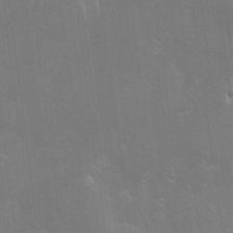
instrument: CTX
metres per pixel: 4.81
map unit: Hve
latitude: -10.5952
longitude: 174.4440
